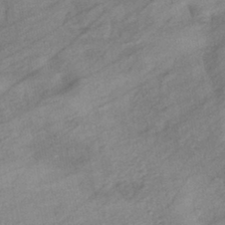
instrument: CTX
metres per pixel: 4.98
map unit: eHb
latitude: -40.9542
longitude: 83.2565
